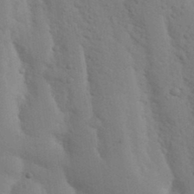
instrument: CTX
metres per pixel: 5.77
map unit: Nhu
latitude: 18.0822
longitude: -76.2333
